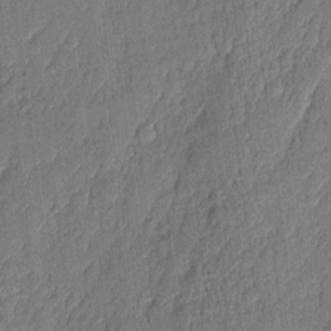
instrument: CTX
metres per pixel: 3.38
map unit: eHh
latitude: 4.5924
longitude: -76.4412
